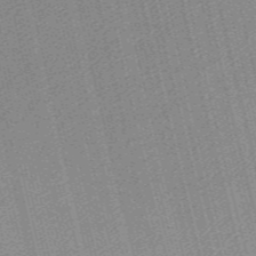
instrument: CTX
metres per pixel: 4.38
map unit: lHb
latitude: -47.1431
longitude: 59.2564
